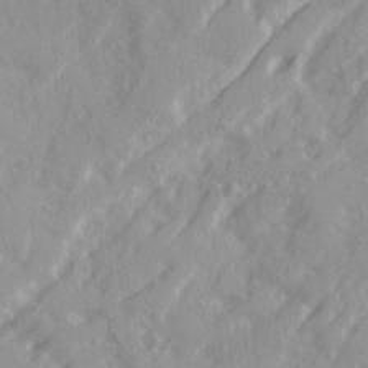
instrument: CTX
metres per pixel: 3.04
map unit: Ave
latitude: 21.0270
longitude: -130.9514
